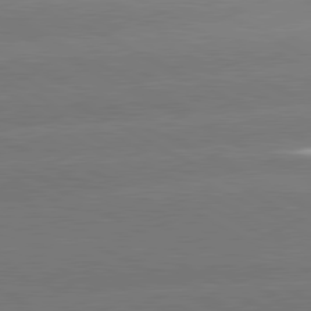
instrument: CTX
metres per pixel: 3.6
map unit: lApd
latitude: 80.8380
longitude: -150.3656
